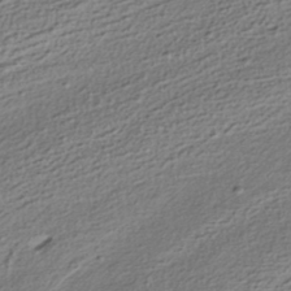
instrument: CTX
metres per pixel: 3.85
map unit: HNhu
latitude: -41.7855
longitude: 105.7288
